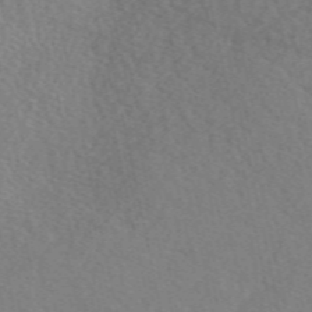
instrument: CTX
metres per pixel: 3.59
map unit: eAb
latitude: 51.1970
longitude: 109.0864
